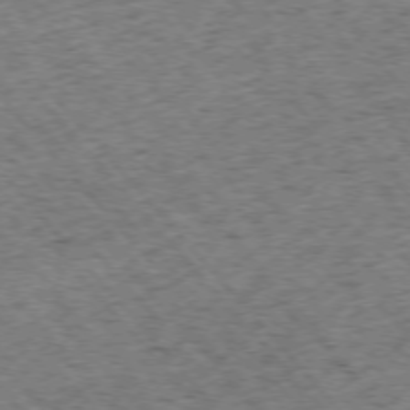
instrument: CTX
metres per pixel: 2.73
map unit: Ap
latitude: -75.9367
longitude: -62.0255
